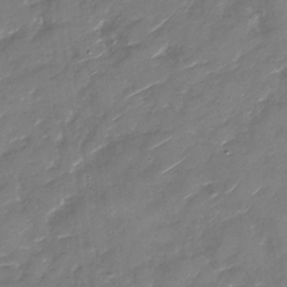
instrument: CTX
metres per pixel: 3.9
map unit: Nhu
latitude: -29.4077
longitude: -73.6127
